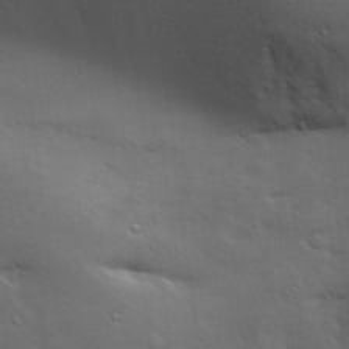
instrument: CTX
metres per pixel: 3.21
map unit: lAa
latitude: 18.6679
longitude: -138.1956
